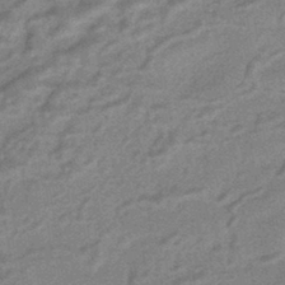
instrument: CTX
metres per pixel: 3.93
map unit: HNhu
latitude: -43.1809
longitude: 90.4251
